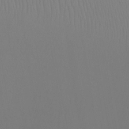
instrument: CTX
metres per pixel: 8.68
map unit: Ht
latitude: -8.8030
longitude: -37.0459
